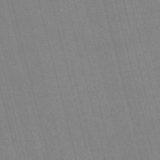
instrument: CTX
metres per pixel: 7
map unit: HNb
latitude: -54.7841
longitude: -45.2159
